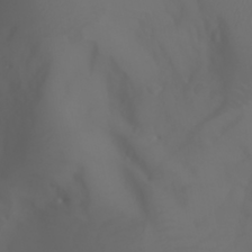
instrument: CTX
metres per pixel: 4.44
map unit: Aa
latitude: -6.9730
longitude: -84.8002
